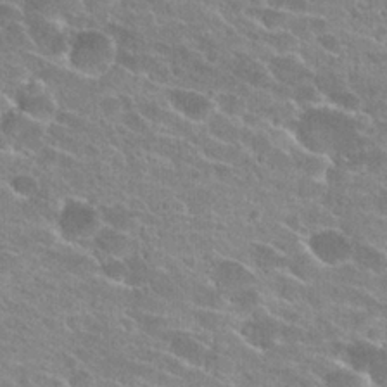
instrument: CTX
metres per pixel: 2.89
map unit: Hto
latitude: 24.2711
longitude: -43.5938
